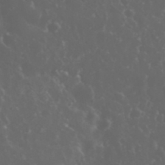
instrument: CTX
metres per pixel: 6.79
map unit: eHh
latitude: 34.4034
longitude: -59.8017
